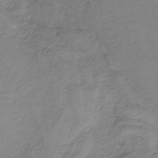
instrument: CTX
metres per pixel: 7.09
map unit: HNb
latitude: -35.1998
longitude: 58.7274
